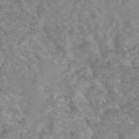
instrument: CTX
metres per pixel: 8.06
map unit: eAb
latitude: 47.7072
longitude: 119.5966
